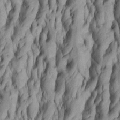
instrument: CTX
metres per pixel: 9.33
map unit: Htu
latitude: -5.6722
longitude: 151.7666
